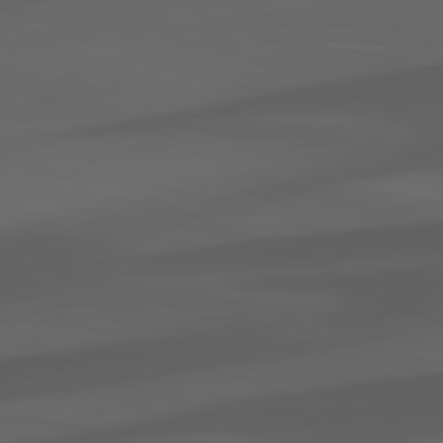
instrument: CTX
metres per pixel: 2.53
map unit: lApd
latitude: 81.9717
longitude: 127.1053
